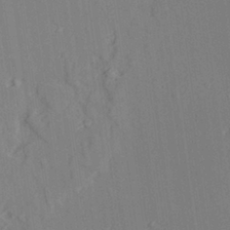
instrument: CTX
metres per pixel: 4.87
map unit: lAvf
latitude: 28.2144
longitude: -109.0647
